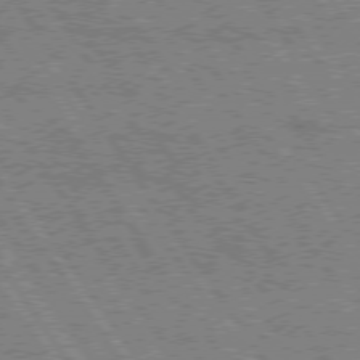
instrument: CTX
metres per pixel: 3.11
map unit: Hpe
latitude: 74.8947
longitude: -155.5938
